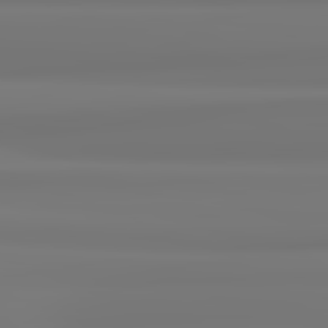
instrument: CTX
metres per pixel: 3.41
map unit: lApd
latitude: 82.1011
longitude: 171.5399
